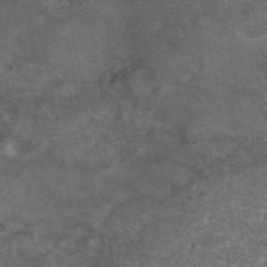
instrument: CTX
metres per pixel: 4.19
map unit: eAb
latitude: 45.5560
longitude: 115.3321
